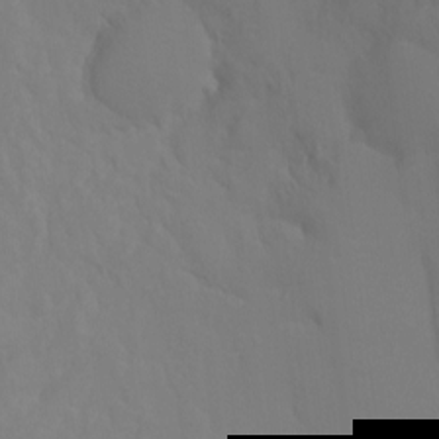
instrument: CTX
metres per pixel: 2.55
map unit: Ht
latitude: -10.3495
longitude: -34.6868
